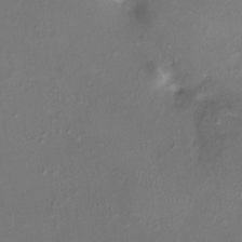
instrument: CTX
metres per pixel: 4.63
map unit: HNhu
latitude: 5.2726
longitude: 9.2187
